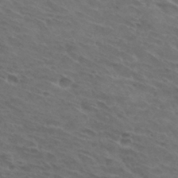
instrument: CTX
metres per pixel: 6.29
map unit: Hto
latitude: 32.5357
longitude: -44.1955
